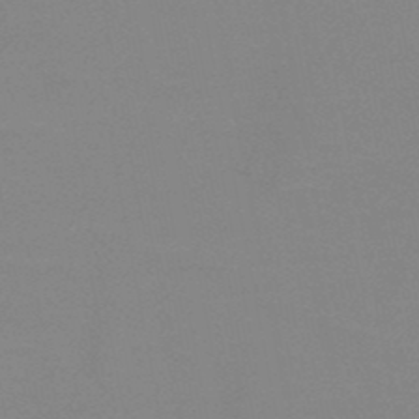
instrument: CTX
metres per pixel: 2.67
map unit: HNb
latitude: -48.8408
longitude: -49.7072
